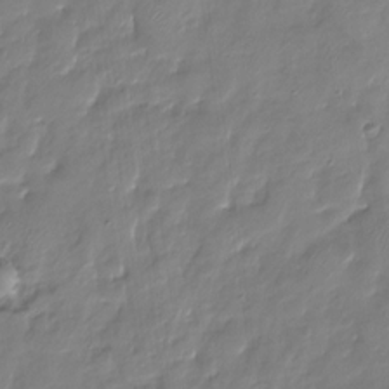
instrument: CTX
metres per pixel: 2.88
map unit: HNhu
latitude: -25.5021
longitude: 50.1984
